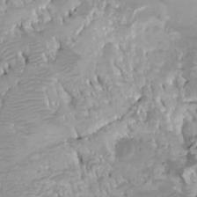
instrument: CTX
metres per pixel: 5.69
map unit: Ht
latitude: -0.7841
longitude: -18.6301
